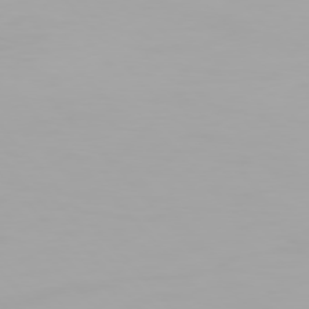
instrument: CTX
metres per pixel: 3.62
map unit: Hpe
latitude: 76.3845
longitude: -134.8380
